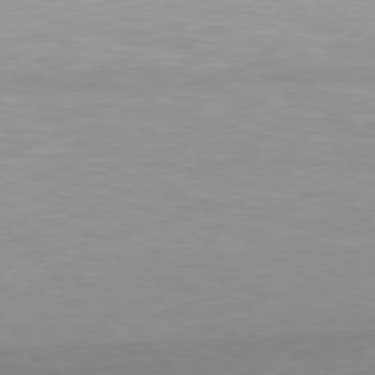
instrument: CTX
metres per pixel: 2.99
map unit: Hpe
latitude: 77.4615
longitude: -167.0836
